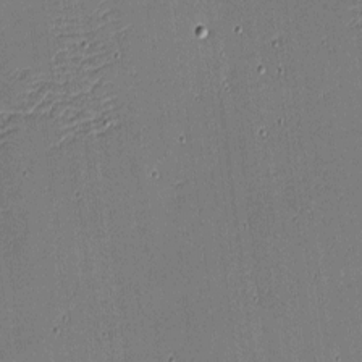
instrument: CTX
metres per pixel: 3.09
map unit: eHh
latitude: -4.1983
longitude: -82.4978
